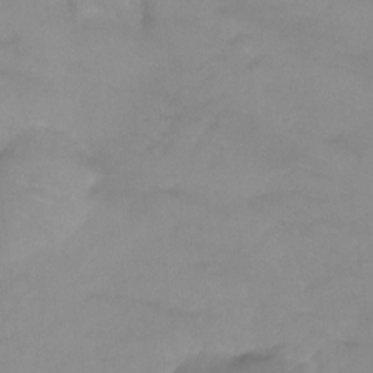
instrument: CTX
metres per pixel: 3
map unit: Ht
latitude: -9.0486
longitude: -35.6316
